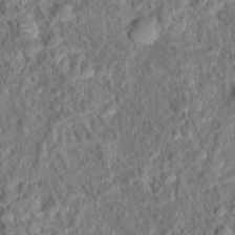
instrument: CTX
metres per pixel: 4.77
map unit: Hto
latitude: 15.9339
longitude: -41.3670
